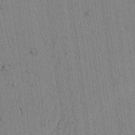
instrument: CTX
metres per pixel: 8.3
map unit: lAvf
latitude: 6.4601
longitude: 164.7463
